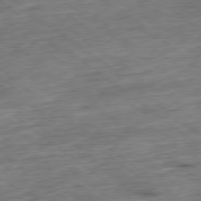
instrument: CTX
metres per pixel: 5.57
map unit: Hpe
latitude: -79.3887
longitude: 11.3321
